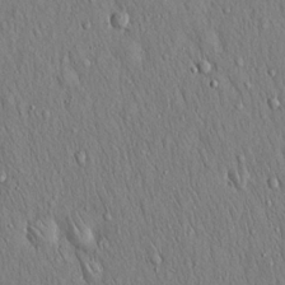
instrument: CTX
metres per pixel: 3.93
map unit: Hto
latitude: 16.2334
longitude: -58.6113
